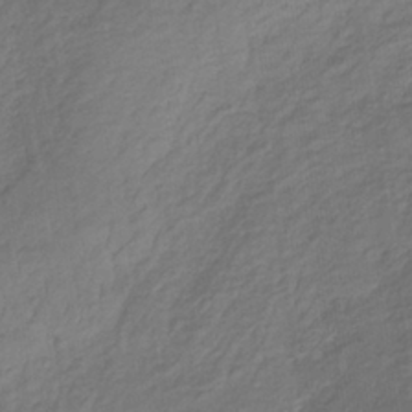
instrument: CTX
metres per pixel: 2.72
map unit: lHb
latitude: -36.6518
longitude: 69.3509
